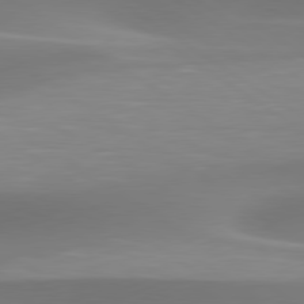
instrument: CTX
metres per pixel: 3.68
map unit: lApd
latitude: 79.6505
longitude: -92.3467
